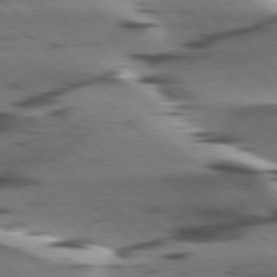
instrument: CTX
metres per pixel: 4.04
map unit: lApd
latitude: 77.5749
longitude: -49.6694
